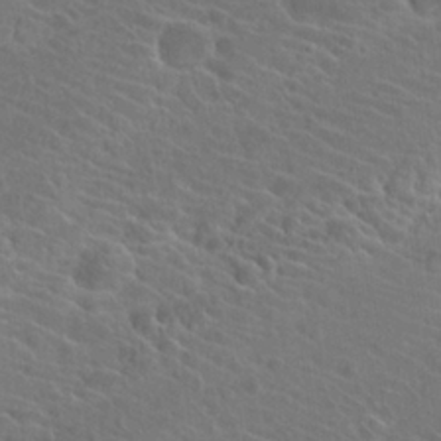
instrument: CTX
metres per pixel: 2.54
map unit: Hto
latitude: 23.3482
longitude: -39.7261
